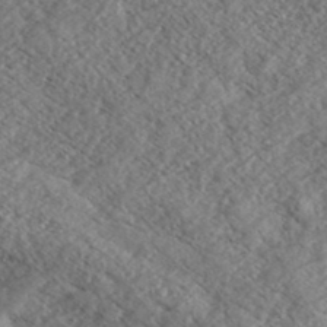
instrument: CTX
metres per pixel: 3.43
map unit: eHh
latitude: 36.3467
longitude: -139.5371
